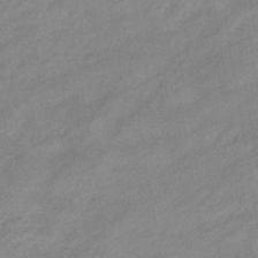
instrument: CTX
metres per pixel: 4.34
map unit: eHb
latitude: -40.9542
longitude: 83.7100
